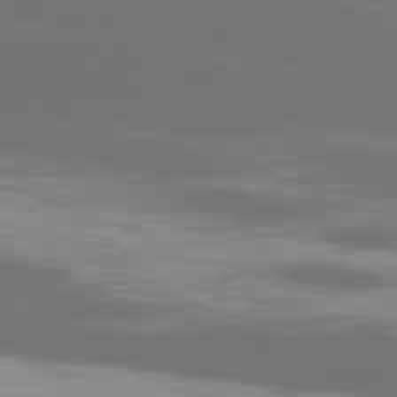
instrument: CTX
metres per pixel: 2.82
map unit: Ap
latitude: -79.4265
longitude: -60.4034
